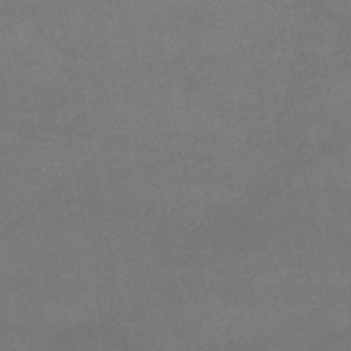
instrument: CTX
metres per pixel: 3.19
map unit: lHb
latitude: -46.4251
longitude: 62.2550
